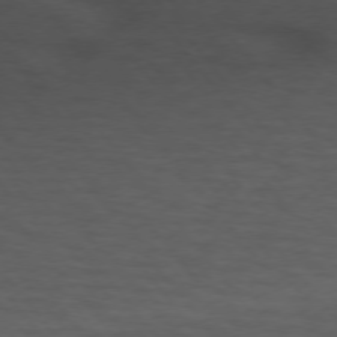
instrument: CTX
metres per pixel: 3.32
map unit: Hpe
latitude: 74.6679
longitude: -131.9340
